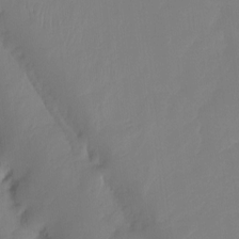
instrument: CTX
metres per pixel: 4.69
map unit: Ht
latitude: -14.7841
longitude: -52.3656
